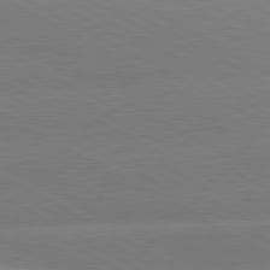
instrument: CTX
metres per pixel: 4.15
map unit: lApd
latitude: 80.8569
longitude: -153.1026
